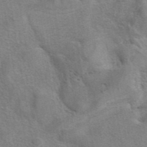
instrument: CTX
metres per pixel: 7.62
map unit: eAb
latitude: 41.1403
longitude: 106.8597
